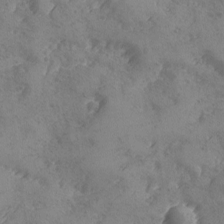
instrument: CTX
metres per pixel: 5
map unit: Ave
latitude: -8.4440
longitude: -118.1578
